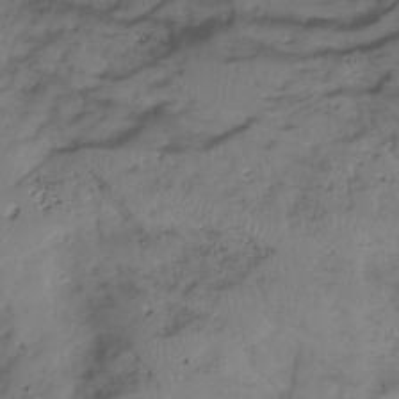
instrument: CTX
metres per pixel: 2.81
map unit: Hto
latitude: -8.2550
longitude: -44.6112
